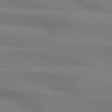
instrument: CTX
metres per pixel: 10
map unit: lApd
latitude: 74.3089
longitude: -63.8773
